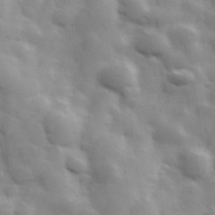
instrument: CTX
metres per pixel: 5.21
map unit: Hve
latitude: 31.4238
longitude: 150.3117
